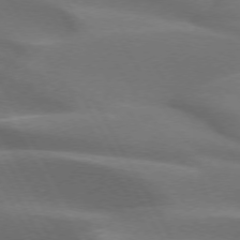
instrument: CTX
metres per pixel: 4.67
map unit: lApd
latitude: 73.1215
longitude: -50.8002
